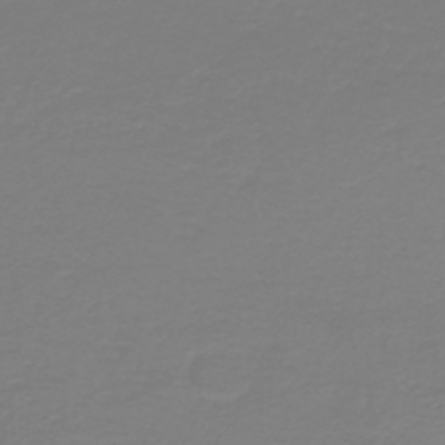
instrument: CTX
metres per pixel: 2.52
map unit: HNb
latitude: -46.0661
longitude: 54.3495
